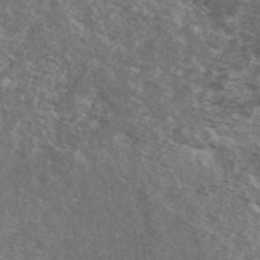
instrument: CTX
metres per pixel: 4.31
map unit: Ave
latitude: 40.2144
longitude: -110.3845
